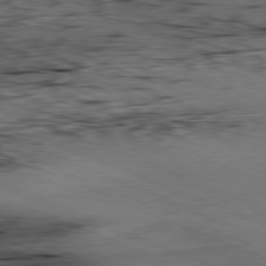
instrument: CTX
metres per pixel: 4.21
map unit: Ap
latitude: -81.8800
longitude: -82.9324
